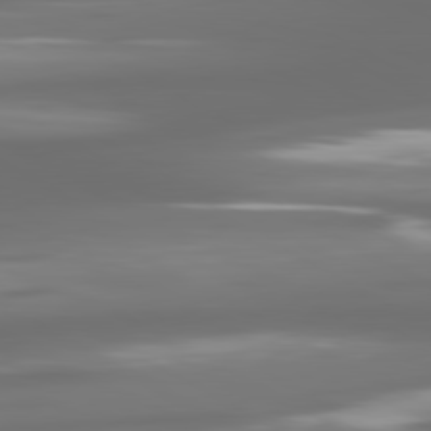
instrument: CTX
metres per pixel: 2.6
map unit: lApd
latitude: 80.8380
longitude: -138.0255
